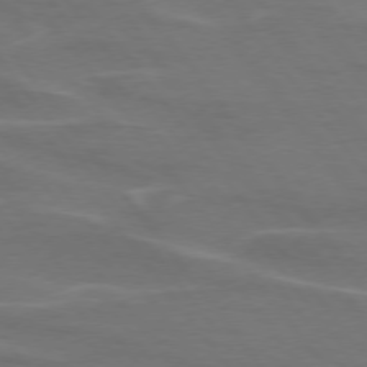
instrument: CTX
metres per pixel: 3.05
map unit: lApd
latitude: 74.7813
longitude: -62.8758
